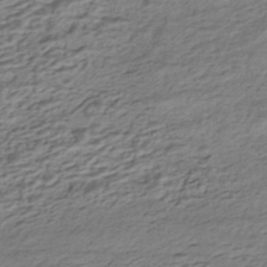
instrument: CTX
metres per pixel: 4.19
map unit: HNhu
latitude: -43.2942
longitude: 105.4454
